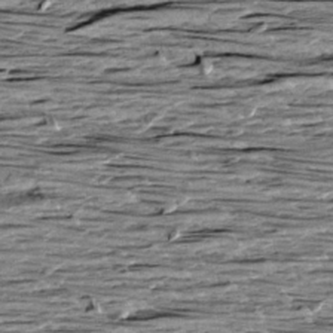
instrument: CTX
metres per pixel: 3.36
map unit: Aa
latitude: 8.7813
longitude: -139.9150
